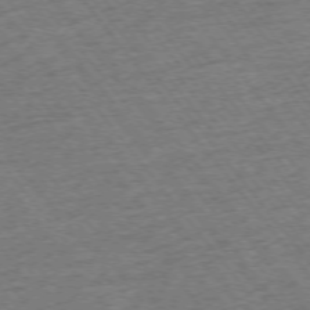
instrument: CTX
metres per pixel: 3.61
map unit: Ap
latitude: -75.1432
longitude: -88.1200
